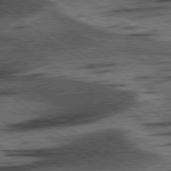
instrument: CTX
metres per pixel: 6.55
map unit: lApd
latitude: 78.3090
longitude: -54.3089
